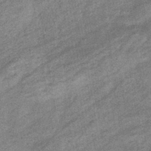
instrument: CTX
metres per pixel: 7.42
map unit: eHb
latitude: -38.4629
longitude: 79.1998
